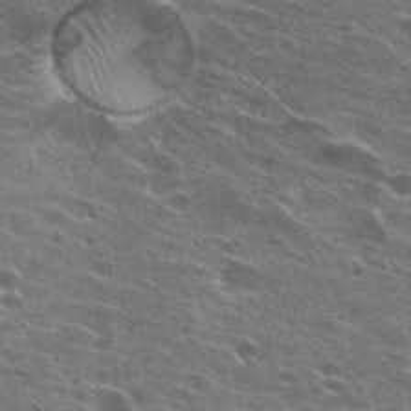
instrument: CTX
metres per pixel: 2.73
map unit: Hto
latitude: 25.0269
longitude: -45.7449
